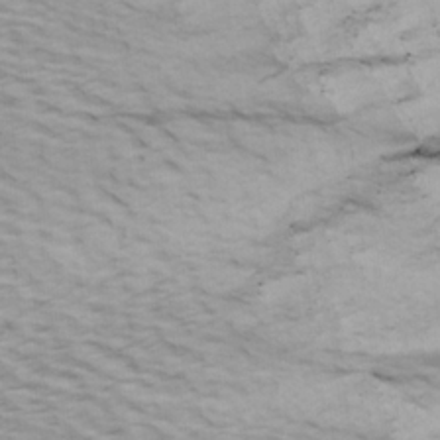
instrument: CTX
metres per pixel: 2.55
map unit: Ave
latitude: 19.2159
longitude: -138.2711
